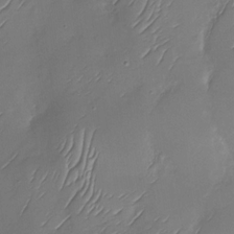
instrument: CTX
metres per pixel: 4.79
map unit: Nhu
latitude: -29.1998
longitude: -60.1200
